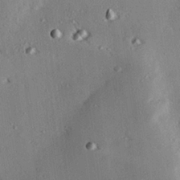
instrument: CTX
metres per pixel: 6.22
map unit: eHh
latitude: 22.4979
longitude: -89.9339
